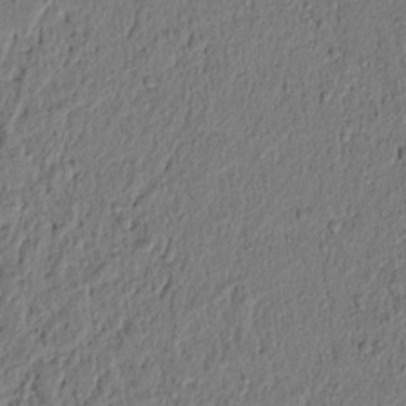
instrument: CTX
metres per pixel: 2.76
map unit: lAvf
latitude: 6.6113
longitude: 166.5196
